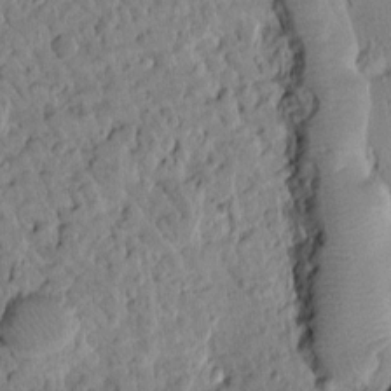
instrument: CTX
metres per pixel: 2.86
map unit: Htu
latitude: 1.8772
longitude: 177.9556
